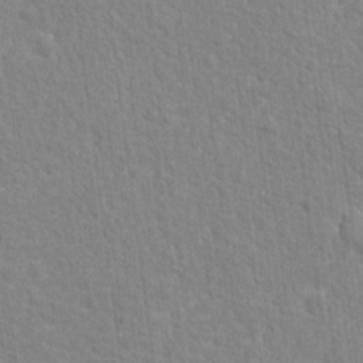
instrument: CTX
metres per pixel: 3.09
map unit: Hto
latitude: 12.8947
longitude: -37.8017
